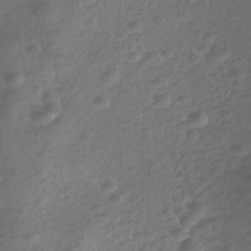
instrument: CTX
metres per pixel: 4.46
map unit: Nhe
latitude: -40.8786
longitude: -100.3089
